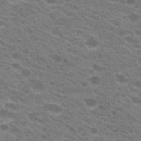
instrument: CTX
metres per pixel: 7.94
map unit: Hto
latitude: 22.1011
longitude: -37.6883
